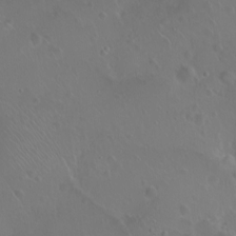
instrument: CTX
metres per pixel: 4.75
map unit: eHh
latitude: 1.1781
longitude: -54.6112
